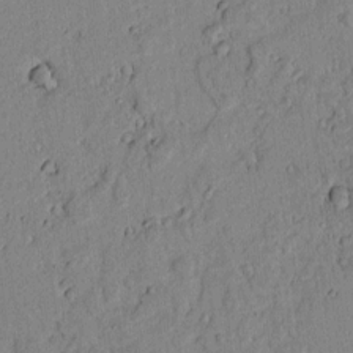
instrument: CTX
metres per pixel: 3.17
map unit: lAvf
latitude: 5.9339
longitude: 168.9541
